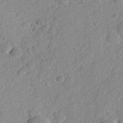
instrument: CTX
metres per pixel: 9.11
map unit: lHvf
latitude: 23.9150
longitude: 144.4251
